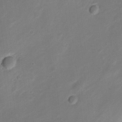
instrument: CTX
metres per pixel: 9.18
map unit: Nve
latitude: -20.7841
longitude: 107.2376
